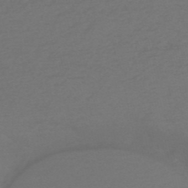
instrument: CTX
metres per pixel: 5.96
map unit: eHh
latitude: -51.7289
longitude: -24.9135
